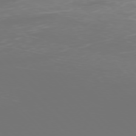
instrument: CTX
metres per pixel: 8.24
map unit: Ap
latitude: -77.1242
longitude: -73.5938
